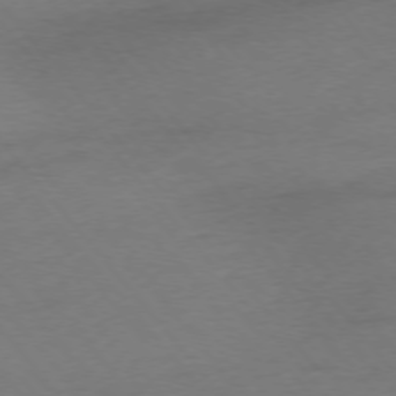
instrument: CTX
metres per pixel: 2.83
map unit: Ap
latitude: -75.9745
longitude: -72.4979
